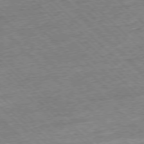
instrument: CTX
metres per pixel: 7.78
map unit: Hpe
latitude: -77.3132
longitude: -15.1026
